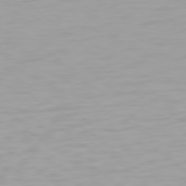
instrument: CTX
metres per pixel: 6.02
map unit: Hpe
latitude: 78.2523
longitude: -169.8584
